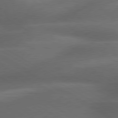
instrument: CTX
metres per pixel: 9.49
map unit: lApd
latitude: 79.2726
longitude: -118.2522
